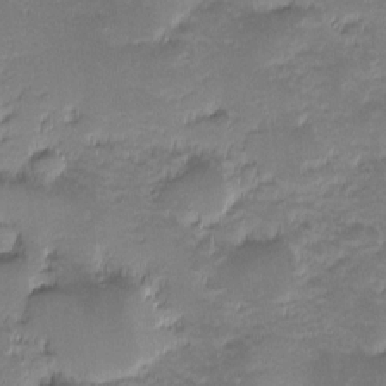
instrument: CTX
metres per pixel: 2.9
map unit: eHh
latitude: -1.6533
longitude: -85.8961
